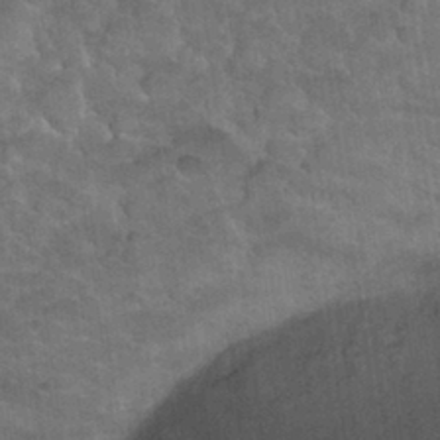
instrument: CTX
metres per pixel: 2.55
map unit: Nhu
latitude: 31.9151
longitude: -51.6316
